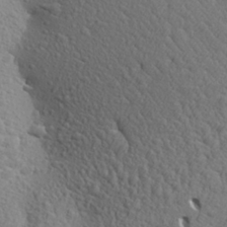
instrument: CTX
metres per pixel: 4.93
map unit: Aa
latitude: 27.1214
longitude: -144.2711
